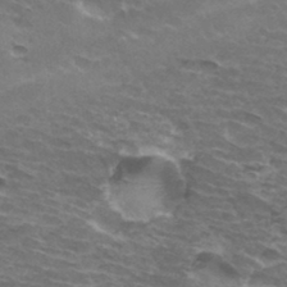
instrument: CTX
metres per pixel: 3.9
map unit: Hto
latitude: 34.1200
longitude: -42.5546
